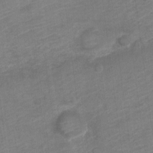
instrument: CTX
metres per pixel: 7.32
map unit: Nve
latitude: -18.3495
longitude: 107.1054
